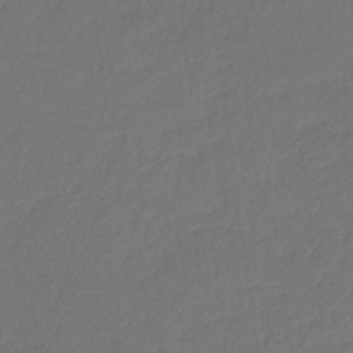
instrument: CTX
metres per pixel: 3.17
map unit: eHb
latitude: -29.9556
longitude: 68.1416
